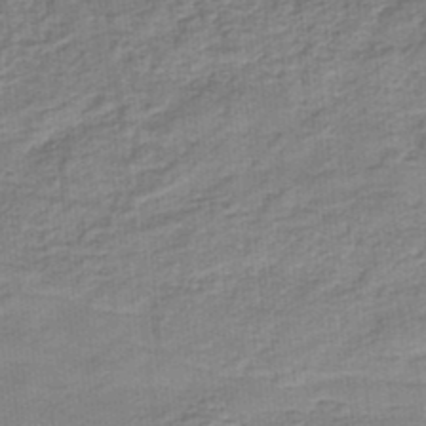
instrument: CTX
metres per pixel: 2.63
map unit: eHb
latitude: -35.2565
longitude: 79.5588
